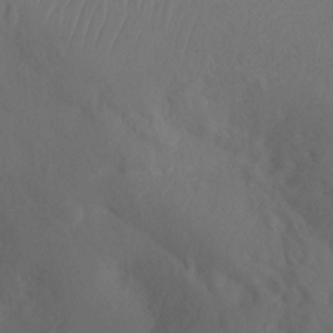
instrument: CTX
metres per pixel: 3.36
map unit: Ht
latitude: -5.8422
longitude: -26.9136
